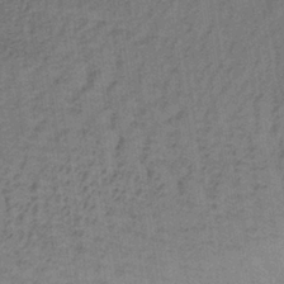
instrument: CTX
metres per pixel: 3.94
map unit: lHb
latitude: -35.3699
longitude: 70.8786
